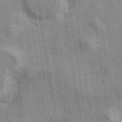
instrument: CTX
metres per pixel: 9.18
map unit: eAb
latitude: 40.3278
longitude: 107.3132
